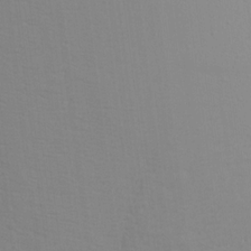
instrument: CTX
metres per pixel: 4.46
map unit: Aa
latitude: 16.5168
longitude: -143.6127
